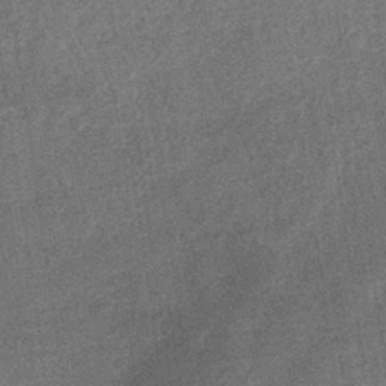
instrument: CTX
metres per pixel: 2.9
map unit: eHb
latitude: -34.5574
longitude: 78.3873
